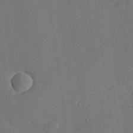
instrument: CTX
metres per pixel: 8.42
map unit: lHvf
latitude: 25.8772
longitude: 141.3887
